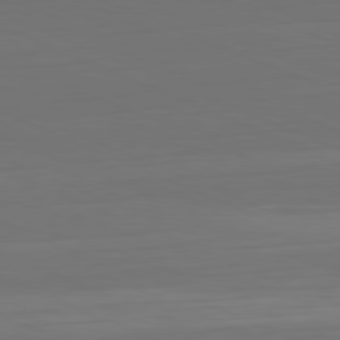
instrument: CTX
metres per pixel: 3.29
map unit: Hpe
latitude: -81.7667
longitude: 20.7274
